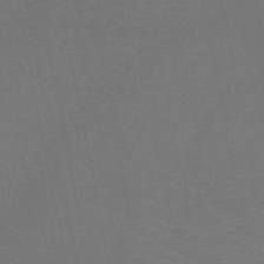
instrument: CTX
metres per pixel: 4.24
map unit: HNb
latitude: -51.4265
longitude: -42.6302
